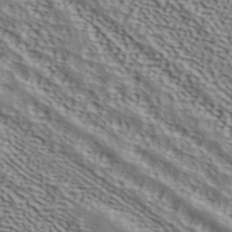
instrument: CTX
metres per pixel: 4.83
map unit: ANa
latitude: 42.0255
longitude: 50.5384
